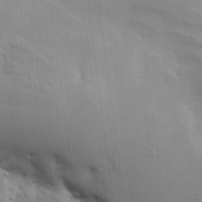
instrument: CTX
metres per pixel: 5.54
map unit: Aa
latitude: 18.2333
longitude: -142.4601
